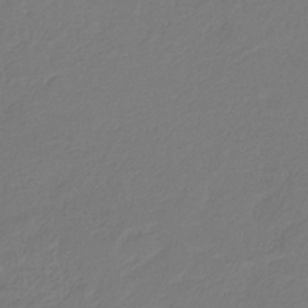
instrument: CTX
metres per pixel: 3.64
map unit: eHb
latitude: -29.8233
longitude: 67.8611
